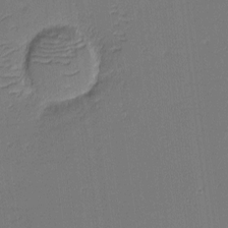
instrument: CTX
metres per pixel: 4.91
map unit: eHh
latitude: -3.7477
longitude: -82.0633
